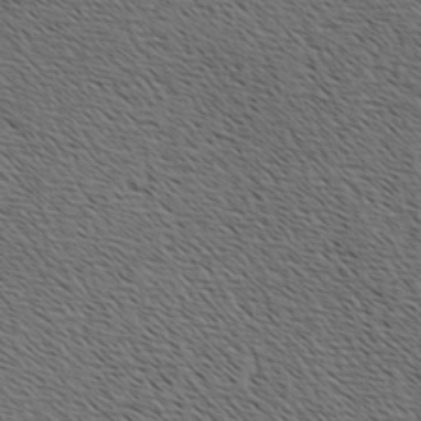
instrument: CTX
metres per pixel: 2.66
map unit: Hve
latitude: 3.6505
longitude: -124.9891
